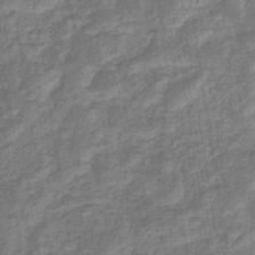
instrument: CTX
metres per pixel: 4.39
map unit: eHb
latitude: -33.7100
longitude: 74.7841
